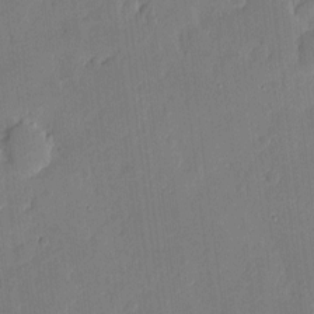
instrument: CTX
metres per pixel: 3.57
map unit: eHh
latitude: 3.9906
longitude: -73.0081
